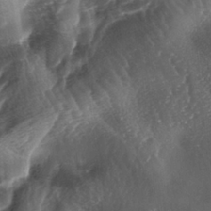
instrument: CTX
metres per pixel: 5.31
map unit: lAa
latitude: -4.5384
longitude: -126.7624
